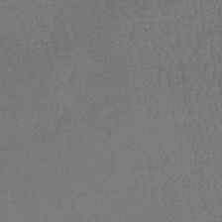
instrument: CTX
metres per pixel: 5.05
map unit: lHb
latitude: -41.1431
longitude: 66.9353
